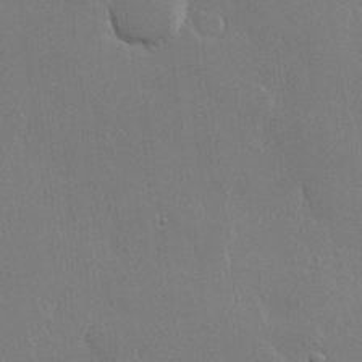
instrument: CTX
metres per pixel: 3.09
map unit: lHvf
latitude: 22.6490
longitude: 145.8800
